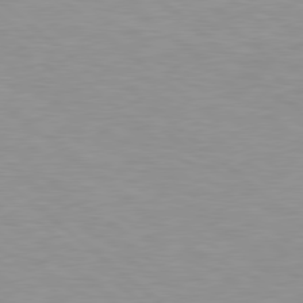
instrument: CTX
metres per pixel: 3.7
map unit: Hpe
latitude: 78.6302
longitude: -150.7246
